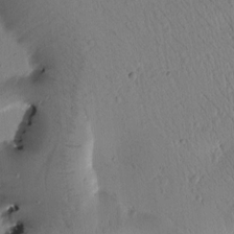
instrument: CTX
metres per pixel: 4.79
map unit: Htu
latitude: -1.4644
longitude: 171.8423
